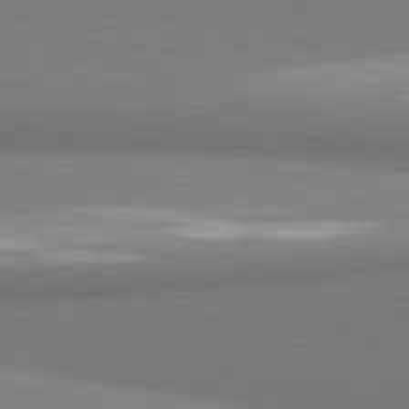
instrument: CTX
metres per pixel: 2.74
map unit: lApd
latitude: 81.8394
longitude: 164.0472
